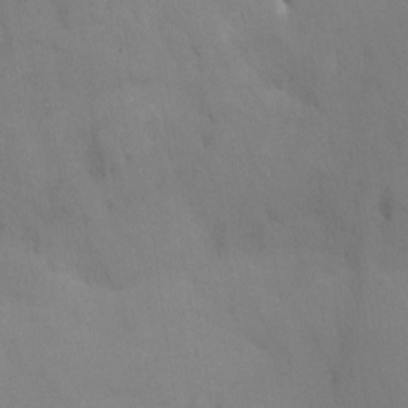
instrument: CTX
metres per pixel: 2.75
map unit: Nhu
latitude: -16.8786
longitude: -50.0822
